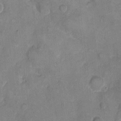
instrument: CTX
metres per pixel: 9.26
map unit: eHh
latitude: 10.1389
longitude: -64.7246
